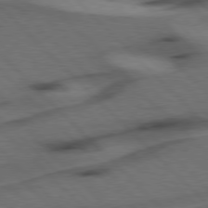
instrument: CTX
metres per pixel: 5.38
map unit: Hpe
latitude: 77.2726
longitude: -154.8380
